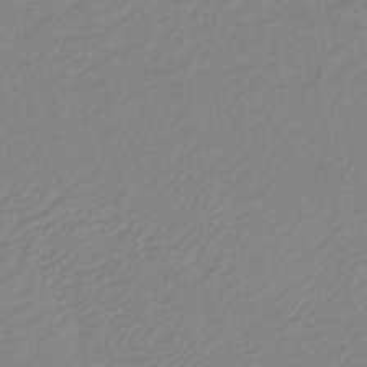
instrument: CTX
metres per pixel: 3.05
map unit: lHb
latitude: -40.5196
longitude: 74.3873
